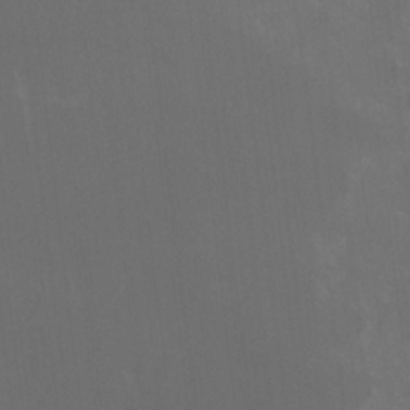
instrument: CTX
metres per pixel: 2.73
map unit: HNhu
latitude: 0.3845
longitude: -2.1389
